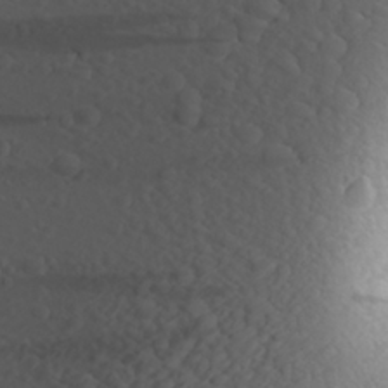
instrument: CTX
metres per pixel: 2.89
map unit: Aa
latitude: 26.5546
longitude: -144.5734
